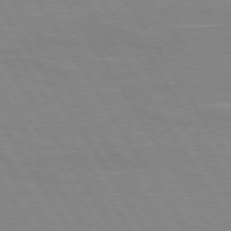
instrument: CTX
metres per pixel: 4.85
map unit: lApd
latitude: 73.5183
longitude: -56.1388
